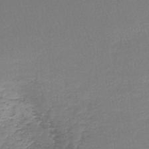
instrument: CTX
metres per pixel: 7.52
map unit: lHb
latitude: -44.2362
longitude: 59.3509
